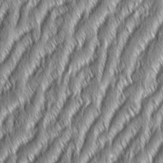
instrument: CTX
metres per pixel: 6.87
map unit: Aa
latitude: 7.8016
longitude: -131.4616
